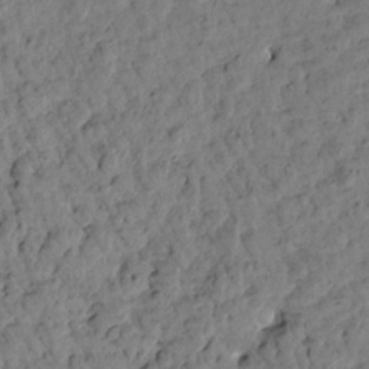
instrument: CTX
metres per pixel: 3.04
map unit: Htu
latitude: 1.5749
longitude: 179.8611
